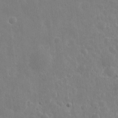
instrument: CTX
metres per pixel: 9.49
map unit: eHh
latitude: 9.3104
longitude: -72.6491
